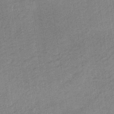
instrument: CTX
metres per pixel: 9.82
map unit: HNb
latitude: -33.3699
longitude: 62.6707
